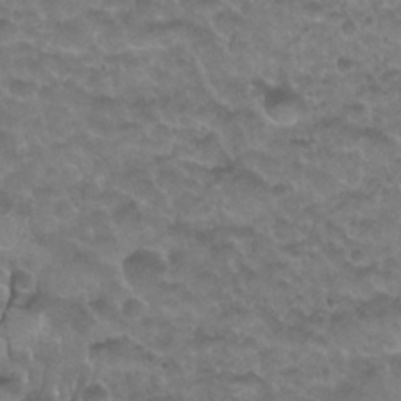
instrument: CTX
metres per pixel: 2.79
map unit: Nhu
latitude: 27.1025
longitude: -53.4238
